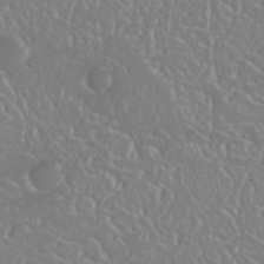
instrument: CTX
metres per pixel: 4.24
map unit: Nhu
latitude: 25.2537
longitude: -58.8380
